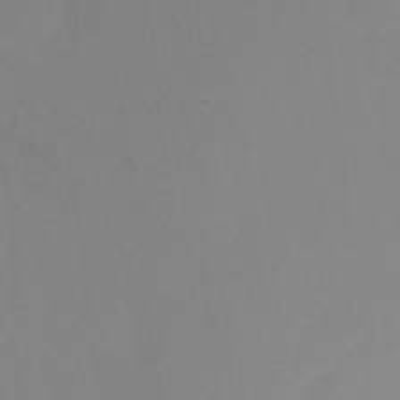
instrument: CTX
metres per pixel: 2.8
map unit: Ht
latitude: -9.5399
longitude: -31.6127
